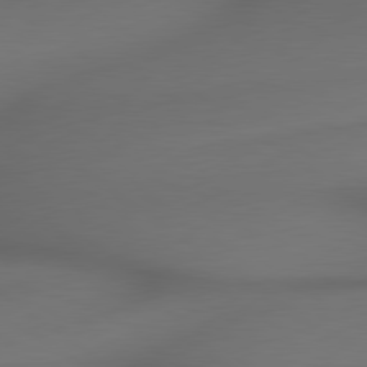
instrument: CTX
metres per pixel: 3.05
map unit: lApd
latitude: 79.6316
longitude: -173.5938
